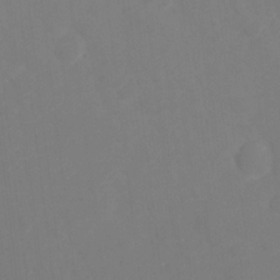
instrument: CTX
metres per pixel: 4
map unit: Hto
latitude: -0.9164
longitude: -34.7435
